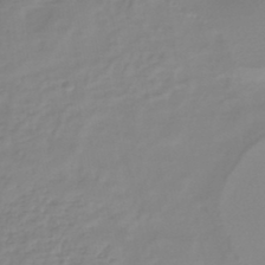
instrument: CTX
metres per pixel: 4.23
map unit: HNb
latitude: -46.4251
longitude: -35.1781
